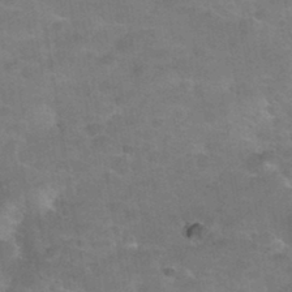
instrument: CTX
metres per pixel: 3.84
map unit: Nhu
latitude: 32.0822
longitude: -53.6316
